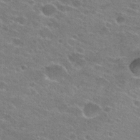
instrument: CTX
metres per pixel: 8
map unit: Hto
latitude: 24.6490
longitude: -44.0444
